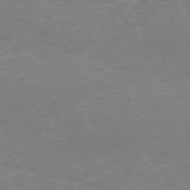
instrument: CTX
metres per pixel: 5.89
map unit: Hpe
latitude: -72.8597
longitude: 8.8786
